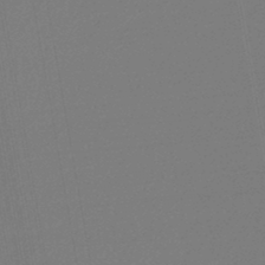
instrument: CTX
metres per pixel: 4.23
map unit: lHb
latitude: -43.3131
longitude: 75.4077
